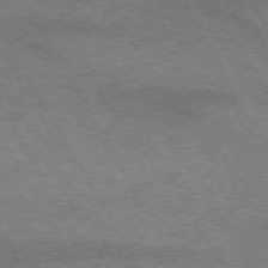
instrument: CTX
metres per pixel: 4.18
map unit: lApd
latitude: 72.6869
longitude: -56.6868
